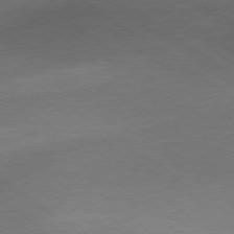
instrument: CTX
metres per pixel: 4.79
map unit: lApd
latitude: 79.8961
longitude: -177.1403
